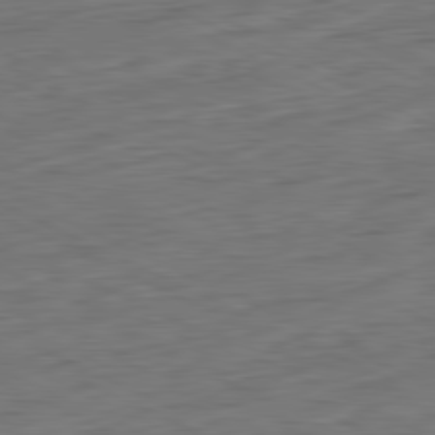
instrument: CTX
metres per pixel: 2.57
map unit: Ap
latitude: -81.8423
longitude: -76.7435
